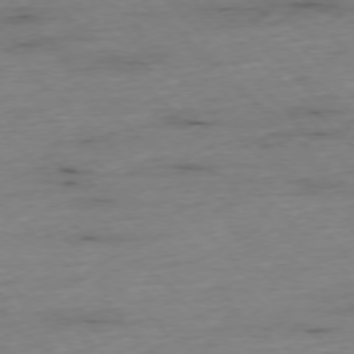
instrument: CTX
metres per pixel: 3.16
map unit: Ap
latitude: -76.8219
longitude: -90.7813
